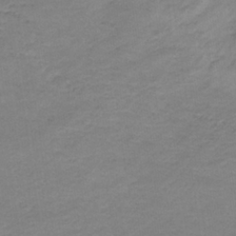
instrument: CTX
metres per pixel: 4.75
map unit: eHb
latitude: -33.6155
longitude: 68.3306
